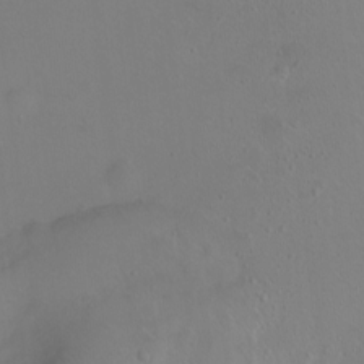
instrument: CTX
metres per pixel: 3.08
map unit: Ht
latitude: 0.4601
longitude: -44.9513
